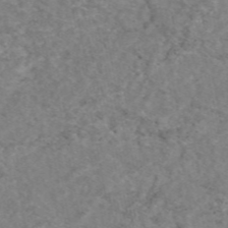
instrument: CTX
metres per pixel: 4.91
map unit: eAb
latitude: 47.7828
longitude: 113.1242
